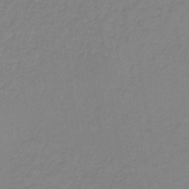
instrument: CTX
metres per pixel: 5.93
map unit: lHb
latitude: -41.3509
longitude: 64.3307
